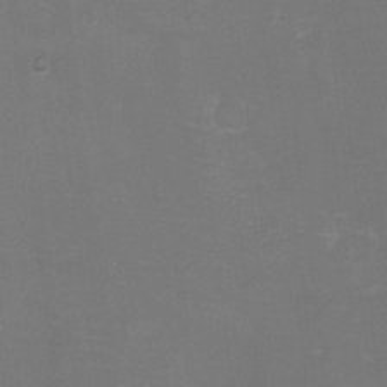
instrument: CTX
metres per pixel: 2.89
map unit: eHh
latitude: -6.4251
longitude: -78.8002
